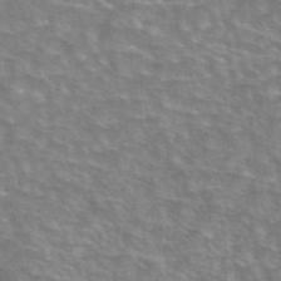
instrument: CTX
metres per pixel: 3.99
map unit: eAb
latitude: 44.9325
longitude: 106.3684
